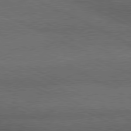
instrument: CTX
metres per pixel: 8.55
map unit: lApd
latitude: 79.7639
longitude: -128.2522
